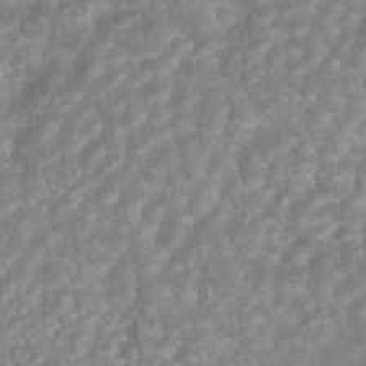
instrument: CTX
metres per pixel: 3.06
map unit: HNhu
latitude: -45.3321
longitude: 92.1417
